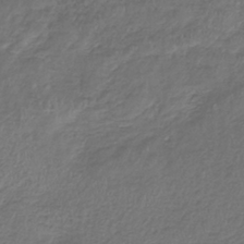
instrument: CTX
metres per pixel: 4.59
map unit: lHb
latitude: -39.0676
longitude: 73.3698
